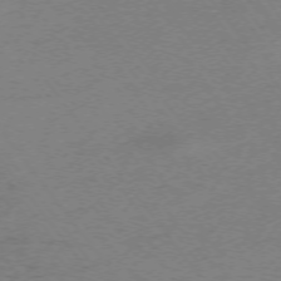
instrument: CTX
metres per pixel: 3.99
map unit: Ap
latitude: -74.5196
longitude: -72.7247
